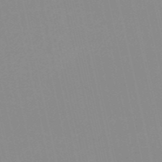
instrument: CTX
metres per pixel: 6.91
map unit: HNb
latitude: -53.2187
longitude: -36.5924
